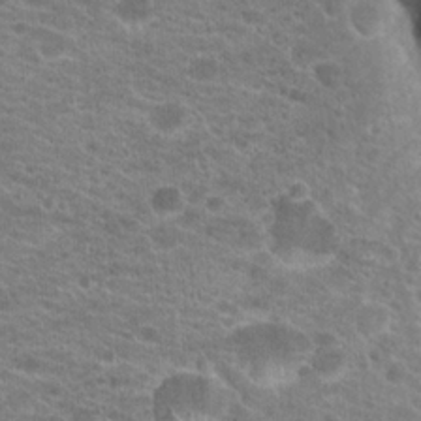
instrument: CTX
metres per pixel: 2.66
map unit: Hto
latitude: 20.4223
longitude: -38.9325
